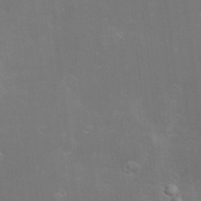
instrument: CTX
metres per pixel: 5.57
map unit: Hve
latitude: -10.5574
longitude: 174.5384
